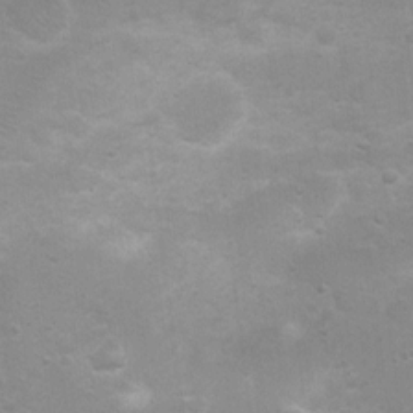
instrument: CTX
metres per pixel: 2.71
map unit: Nhu
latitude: 3.6316
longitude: -26.1200
